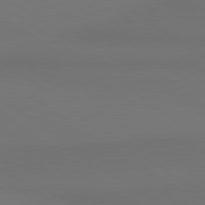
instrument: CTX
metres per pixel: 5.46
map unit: lApd
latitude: 81.0458
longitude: 153.1620
